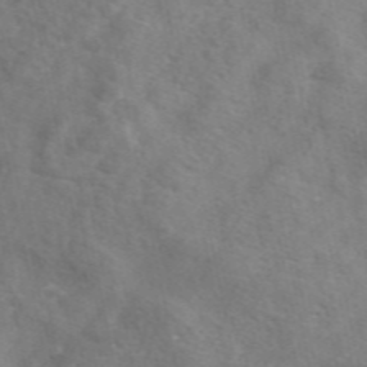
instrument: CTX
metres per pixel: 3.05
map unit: eAb
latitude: 49.3482
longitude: 119.5399
